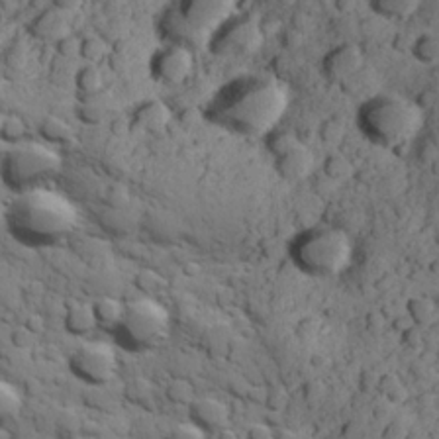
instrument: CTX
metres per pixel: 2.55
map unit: Hve
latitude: 24.6868
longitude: 147.4454
